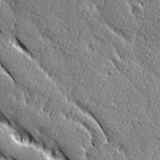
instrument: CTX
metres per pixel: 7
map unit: Ave
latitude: 20.8758
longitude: -135.7449
